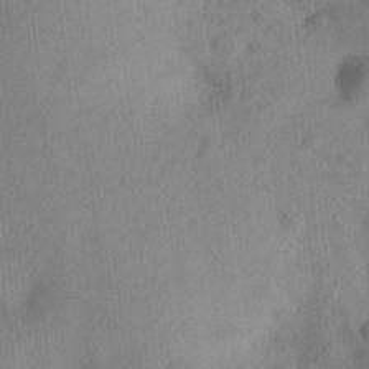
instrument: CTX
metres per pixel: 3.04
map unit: Ave
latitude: 21.8395
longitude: -137.9150
